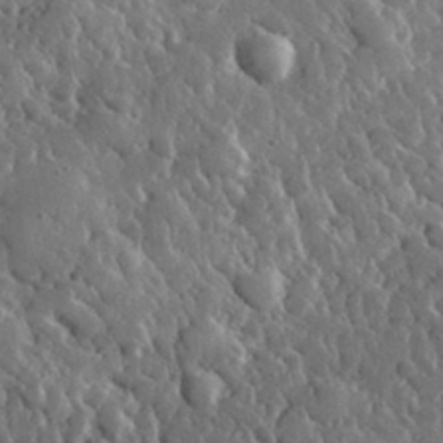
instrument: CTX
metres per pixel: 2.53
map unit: lHvf
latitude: 34.4412
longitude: -88.2523
